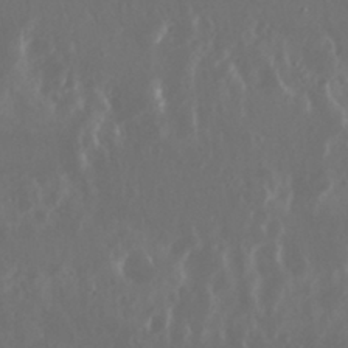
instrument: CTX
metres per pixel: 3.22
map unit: Nhu
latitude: 29.5938
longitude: -57.8961
